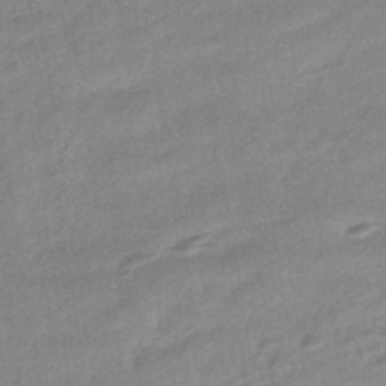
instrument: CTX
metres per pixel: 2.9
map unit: HNhu
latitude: -42.8219
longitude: 90.6330
